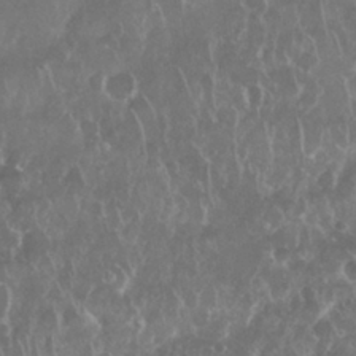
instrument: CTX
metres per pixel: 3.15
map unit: Nhu
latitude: 28.6679
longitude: -63.4994
